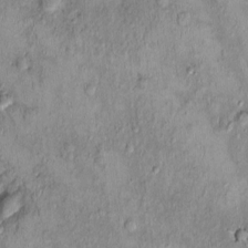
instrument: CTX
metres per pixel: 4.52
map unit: Nhu
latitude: 0.1955
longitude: -15.5938
